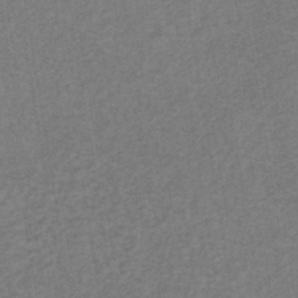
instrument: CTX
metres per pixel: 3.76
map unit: lHb
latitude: -38.7652
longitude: 72.5574
